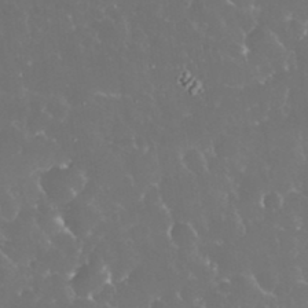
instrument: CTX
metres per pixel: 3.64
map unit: eHh
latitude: 34.3278
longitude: -63.2537
